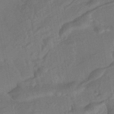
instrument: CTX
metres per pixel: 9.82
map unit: HNhu
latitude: -43.5021
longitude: 92.0661
